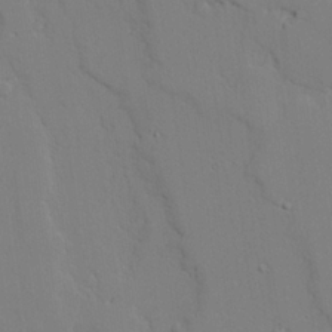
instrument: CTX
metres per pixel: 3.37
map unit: lAvf
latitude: 25.4237
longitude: -109.7071
